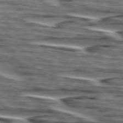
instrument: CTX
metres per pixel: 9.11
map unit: lApd
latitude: 75.2348
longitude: -72.8002
